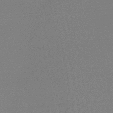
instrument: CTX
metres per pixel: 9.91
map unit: HNhu
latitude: -47.2376
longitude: 99.9745
